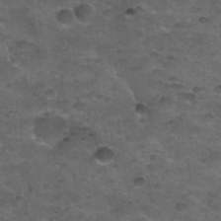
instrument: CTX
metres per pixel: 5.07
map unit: Nhu
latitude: 31.8962
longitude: -53.3860
